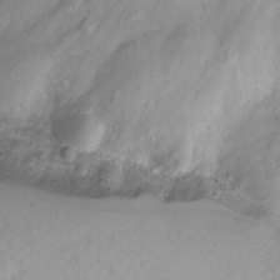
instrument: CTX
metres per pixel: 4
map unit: Nhu
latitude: -8.3495
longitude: -72.7435
